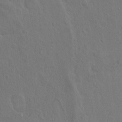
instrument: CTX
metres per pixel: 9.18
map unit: Ht
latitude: 0.9891
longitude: -44.5546
